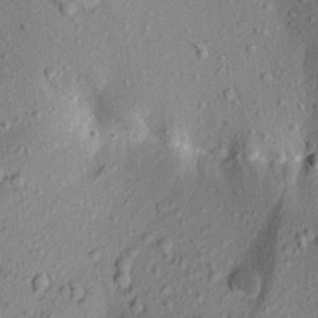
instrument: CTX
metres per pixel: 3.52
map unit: Aa
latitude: 20.1200
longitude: -149.0647
